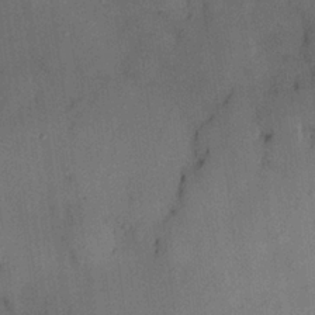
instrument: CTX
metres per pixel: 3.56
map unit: HNhu
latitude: 14.5924
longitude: 11.1242
